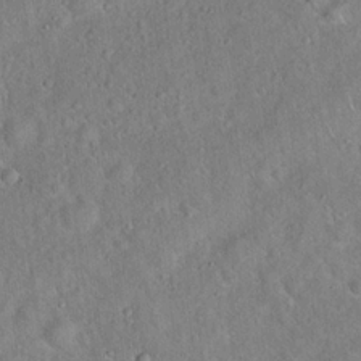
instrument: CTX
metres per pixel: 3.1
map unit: Hto
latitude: 17.8961
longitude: -52.5546
